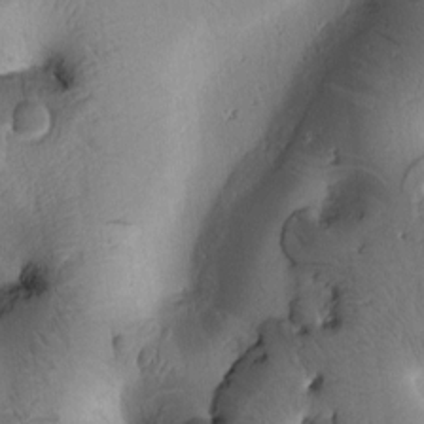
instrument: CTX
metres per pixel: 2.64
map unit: Htu
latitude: 2.4412
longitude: 178.0850
